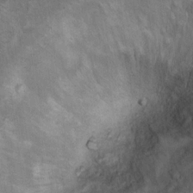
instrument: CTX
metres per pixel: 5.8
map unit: Ht
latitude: 11.8395
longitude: -31.7828
